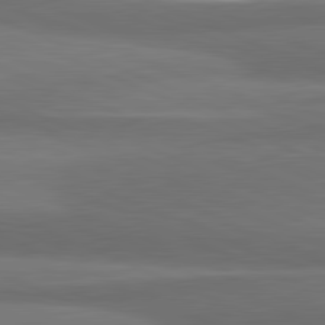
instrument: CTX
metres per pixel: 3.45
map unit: lApd
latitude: 81.8016
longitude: 174.4062
